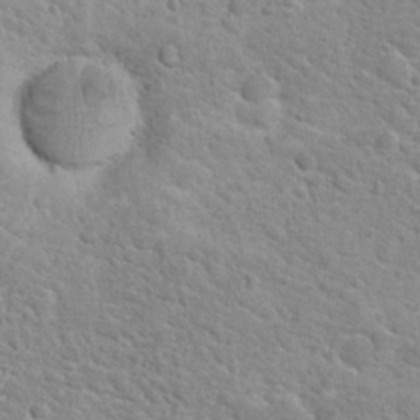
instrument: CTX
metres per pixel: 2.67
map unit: Hto
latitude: 24.2711
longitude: -49.0836
